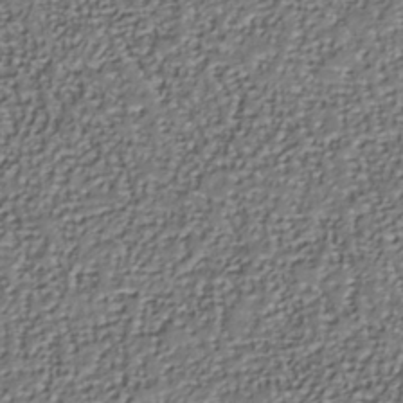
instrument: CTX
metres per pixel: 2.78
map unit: Nhu
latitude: -37.8233
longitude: -81.7639
